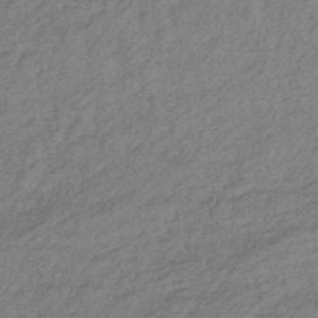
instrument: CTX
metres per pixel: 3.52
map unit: lHb
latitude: -36.9919
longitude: 71.8800
